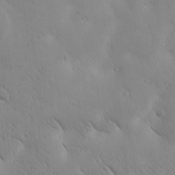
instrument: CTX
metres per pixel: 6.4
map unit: Htu
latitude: -1.5022
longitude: 174.9352
